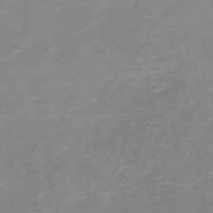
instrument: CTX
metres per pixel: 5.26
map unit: HNb
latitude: -48.9920
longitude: -44.2333
